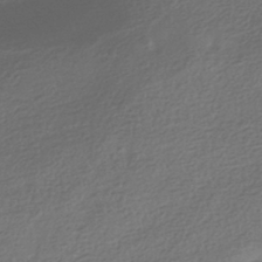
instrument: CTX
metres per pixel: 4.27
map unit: HNhu
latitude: -42.1605
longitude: 99.3698
